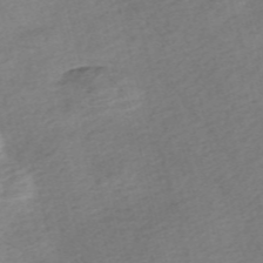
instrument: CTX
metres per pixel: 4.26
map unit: Nve
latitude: -56.7652
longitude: 53.8422
